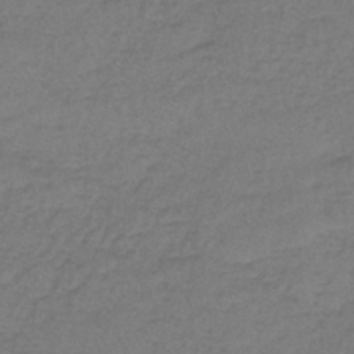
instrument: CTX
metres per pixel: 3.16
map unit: lHb
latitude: -42.4440
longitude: 58.3117
